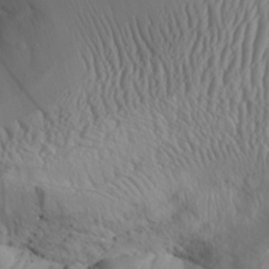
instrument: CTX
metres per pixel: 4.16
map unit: Aa
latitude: 30.4790
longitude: -133.6316
